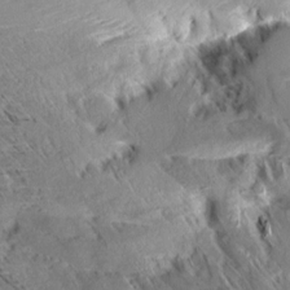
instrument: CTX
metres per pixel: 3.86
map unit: Aa
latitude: 10.1200
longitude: -140.7246
